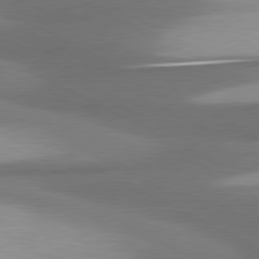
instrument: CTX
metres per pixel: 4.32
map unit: lApd
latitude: 80.7057
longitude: 175.9178
